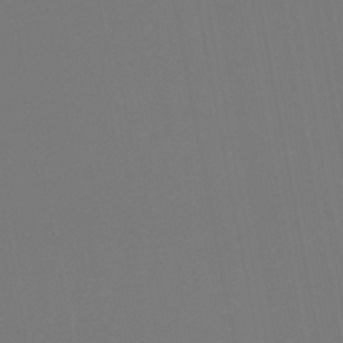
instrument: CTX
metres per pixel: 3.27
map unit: lHb
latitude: -46.3306
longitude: 76.4440
